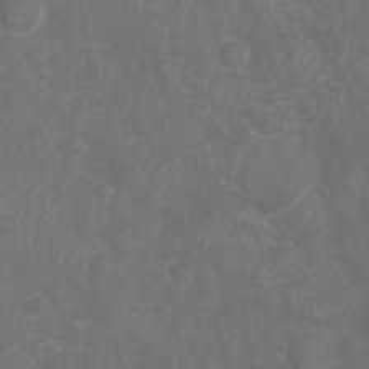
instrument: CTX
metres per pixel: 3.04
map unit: Ht
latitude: -6.1039
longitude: -20.9703
